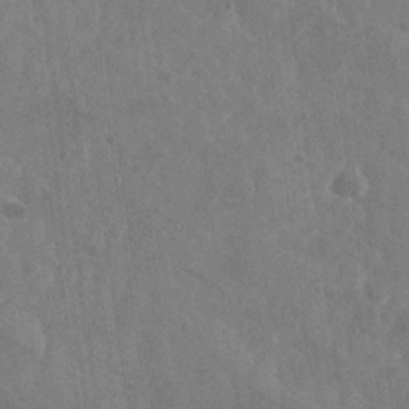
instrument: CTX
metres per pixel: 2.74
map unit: Nhu
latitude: -28.0850
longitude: -58.2712
